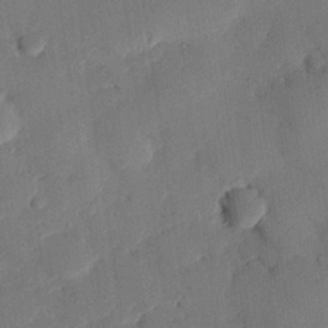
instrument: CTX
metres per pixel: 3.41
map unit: eHh
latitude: 26.8380
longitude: -82.1199
